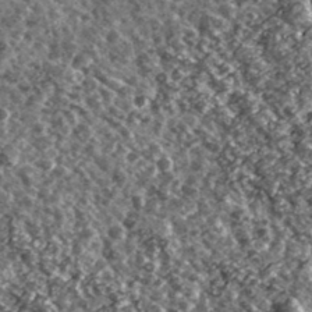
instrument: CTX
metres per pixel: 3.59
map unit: Ave
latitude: 40.4979
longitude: -105.9150
